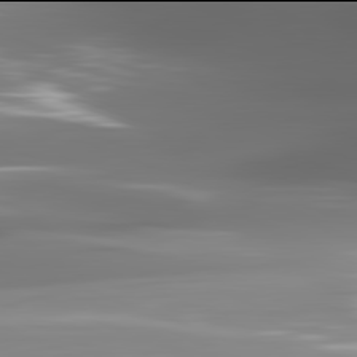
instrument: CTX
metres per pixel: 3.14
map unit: lApd
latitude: 81.9906
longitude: -148.9514
